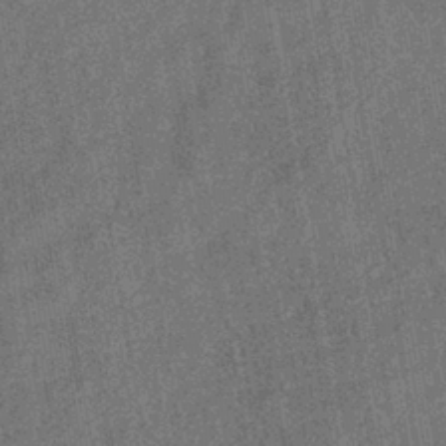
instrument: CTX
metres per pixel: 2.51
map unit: eHb
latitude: -35.5210
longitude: 81.1053
